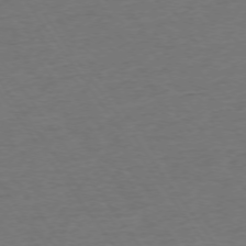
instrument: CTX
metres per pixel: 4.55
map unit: Ap
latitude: -75.0298
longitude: -90.0633
